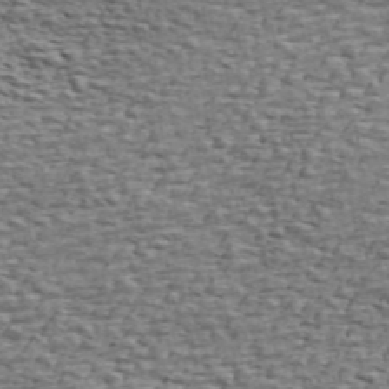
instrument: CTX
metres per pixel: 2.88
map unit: ANa
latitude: 45.3859
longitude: -84.5357
